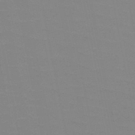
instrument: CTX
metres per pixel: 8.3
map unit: HNb
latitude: -49.1809
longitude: -49.5371
